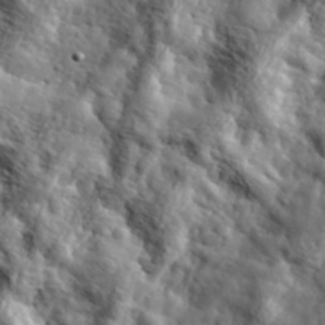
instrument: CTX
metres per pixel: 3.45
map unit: eHh
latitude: 36.8758
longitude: -80.7624
